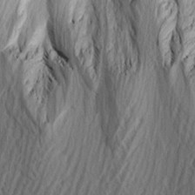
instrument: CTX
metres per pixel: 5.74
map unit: Ave
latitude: 13.8017
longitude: -133.9717
